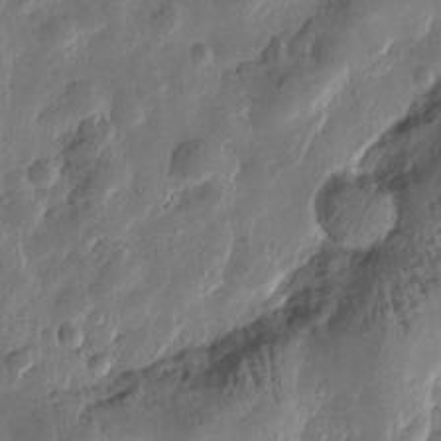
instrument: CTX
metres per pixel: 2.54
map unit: Htu
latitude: 0.0822
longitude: -177.5749
